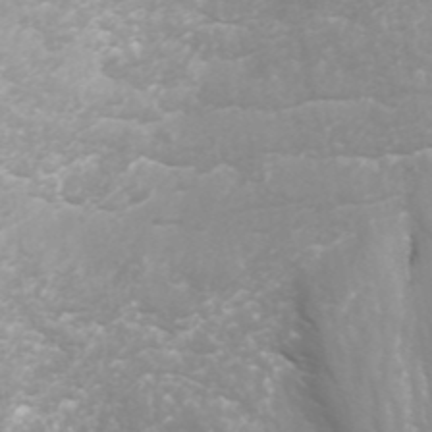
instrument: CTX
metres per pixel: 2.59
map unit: ANa
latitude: 43.1781
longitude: 24.2172
